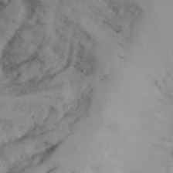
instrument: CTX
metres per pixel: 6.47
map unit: Aa
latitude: 24.7813
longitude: -131.5560
